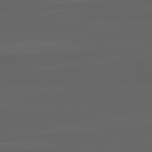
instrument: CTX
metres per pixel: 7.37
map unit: lApd
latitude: 82.4034
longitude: -168.5546
